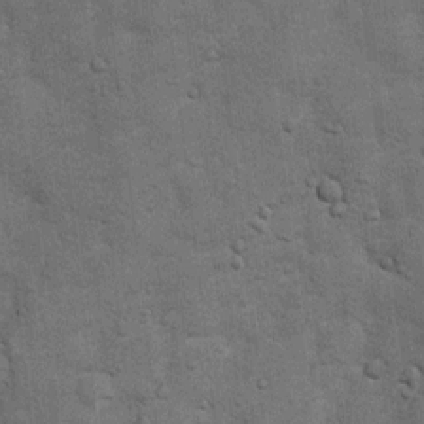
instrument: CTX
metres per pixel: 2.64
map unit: Ht
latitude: 4.0822
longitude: -22.7057
